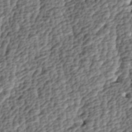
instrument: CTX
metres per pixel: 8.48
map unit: lAa
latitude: -4.4440
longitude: -122.4601
